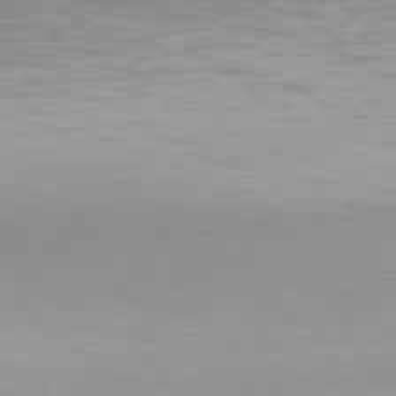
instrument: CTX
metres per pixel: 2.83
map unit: Hpe
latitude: 77.7071
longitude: -130.5546
